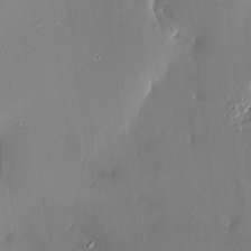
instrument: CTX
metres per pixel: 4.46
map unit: HNhu
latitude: 6.8380
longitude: 4.7463
